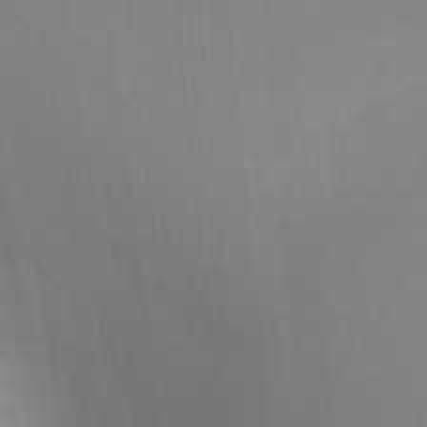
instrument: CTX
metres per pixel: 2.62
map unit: Ht
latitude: -3.8611
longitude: -26.8191
